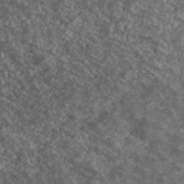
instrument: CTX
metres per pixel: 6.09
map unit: Ave
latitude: 40.1010
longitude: -111.1781
